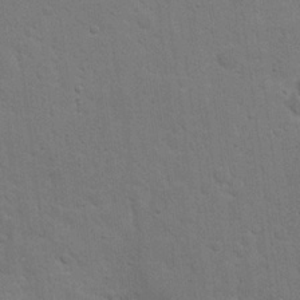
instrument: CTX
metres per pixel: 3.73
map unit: eHh
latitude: 20.1389
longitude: -62.2901
